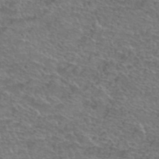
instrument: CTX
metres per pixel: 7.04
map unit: Hto
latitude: 39.3104
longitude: -43.5182
